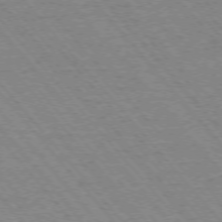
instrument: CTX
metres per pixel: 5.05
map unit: Ap
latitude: -75.8423
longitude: -86.6679
